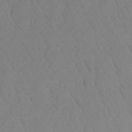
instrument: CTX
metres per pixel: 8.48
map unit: lHb
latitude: -31.6155
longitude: 64.9353
